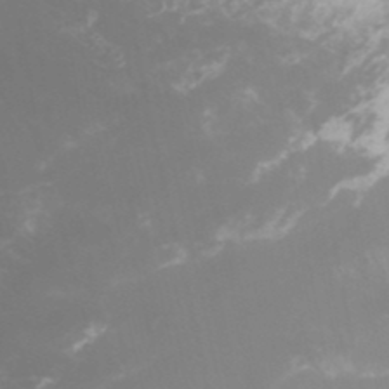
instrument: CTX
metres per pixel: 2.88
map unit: Htu
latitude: -6.4062
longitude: -72.9514
